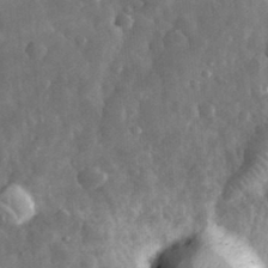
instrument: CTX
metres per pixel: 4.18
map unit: eHh
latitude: 31.9906
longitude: -71.4804
